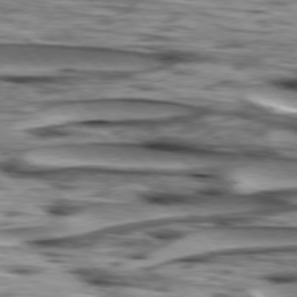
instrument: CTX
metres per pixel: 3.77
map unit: lApd
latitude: 77.0080
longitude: -58.3278
